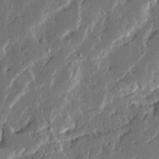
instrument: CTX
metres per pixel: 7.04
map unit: Ave
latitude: 14.3468
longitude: -137.1592
